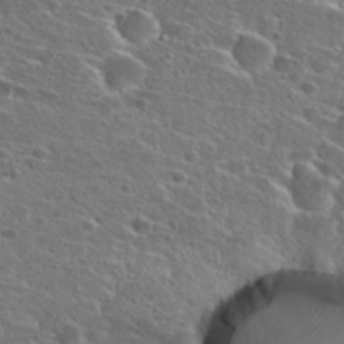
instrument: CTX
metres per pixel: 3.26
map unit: Hto
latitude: 26.4412
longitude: -46.6491
